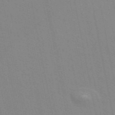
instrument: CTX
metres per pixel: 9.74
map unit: ANa
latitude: 48.8380
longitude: -77.1403
